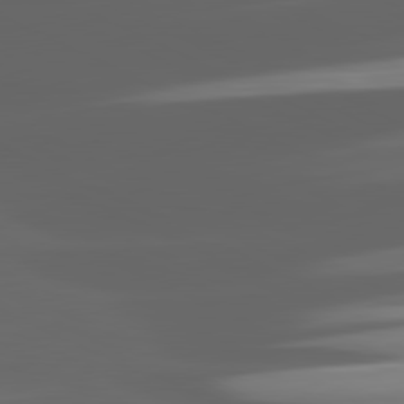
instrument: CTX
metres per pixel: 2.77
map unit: lApd
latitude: 81.2537
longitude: -146.1200
